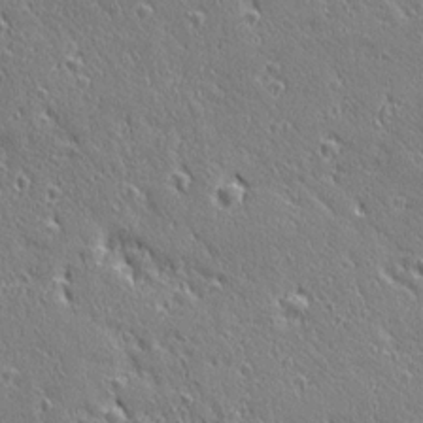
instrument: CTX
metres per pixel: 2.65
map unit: Ave
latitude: 20.7813
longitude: -136.2145
